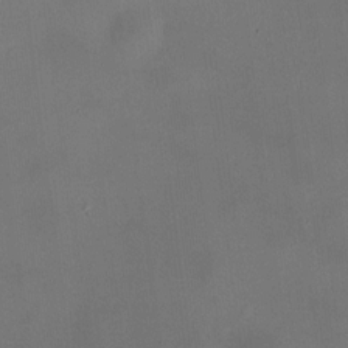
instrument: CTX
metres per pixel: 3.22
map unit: HNhu
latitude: 9.5560
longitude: 10.0283
